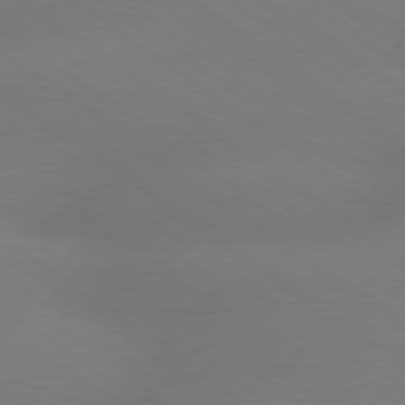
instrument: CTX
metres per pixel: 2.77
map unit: lApd
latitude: 79.2159
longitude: -151.3481
